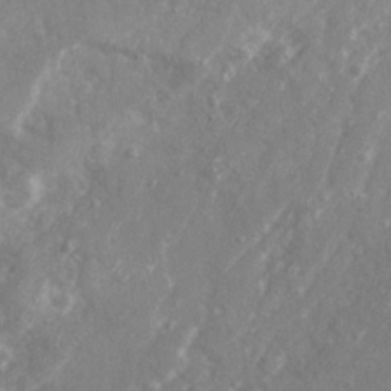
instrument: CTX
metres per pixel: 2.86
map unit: Ave
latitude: 19.8583
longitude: -130.2334
